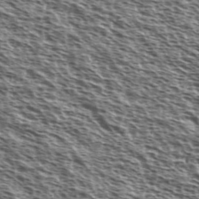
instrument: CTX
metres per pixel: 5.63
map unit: Ave
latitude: 38.1578
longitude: -110.7058
